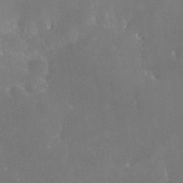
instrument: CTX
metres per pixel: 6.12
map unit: Nhe
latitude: -26.8408
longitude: -110.2334
